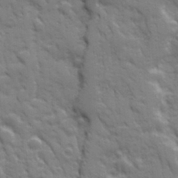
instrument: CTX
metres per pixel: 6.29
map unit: Ave
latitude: 19.8772
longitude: -133.4804
